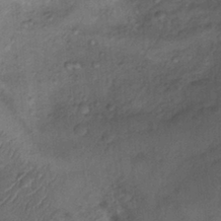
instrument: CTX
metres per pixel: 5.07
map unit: Nhu
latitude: 9.5938
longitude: -25.8583
